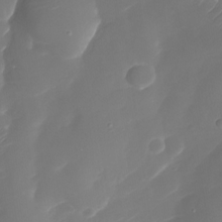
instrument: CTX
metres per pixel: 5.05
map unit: Nhu
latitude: -30.1983
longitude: -71.6883
